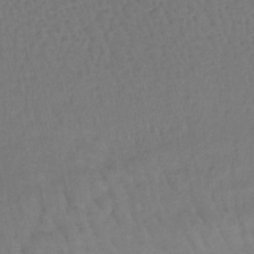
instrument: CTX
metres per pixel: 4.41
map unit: lHb
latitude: -39.6533
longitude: 62.3117
